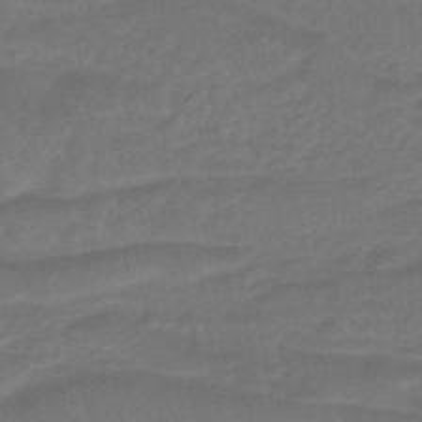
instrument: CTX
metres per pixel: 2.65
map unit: HNhu
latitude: -45.6911
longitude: 90.9920
